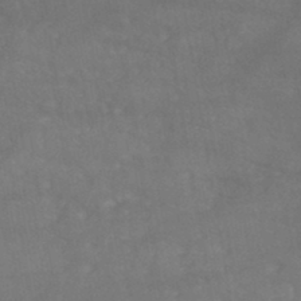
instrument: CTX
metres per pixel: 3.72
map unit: HNb
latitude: -45.0486
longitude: -36.9892
